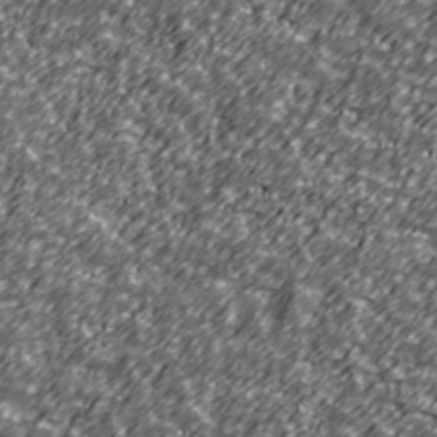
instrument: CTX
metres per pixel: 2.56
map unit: Ave
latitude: 41.3103
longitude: -113.7638
